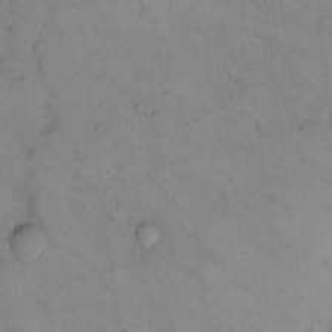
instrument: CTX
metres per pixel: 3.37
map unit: eHh
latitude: 14.0633
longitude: -62.0822
